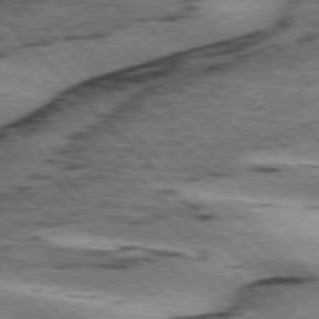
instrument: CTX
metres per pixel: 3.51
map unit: lApd
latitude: 75.5371
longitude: -78.8002
